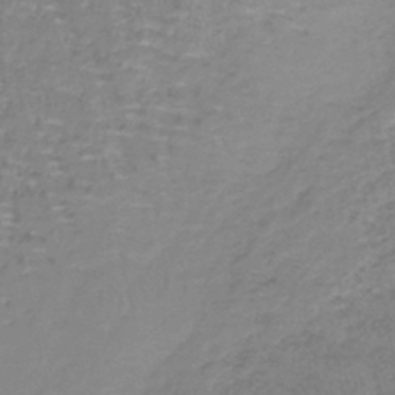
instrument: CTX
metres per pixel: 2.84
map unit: lHb
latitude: -40.8030
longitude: 65.3132
